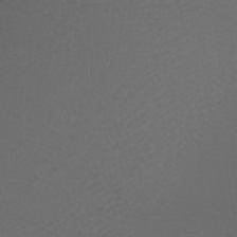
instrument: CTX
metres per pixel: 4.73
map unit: Nhu
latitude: -7.3320
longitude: -91.4993
